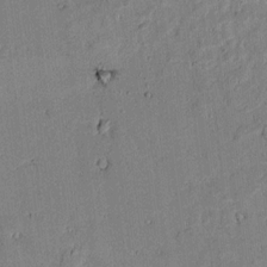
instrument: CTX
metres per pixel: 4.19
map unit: lAvf
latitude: 5.9339
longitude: 168.7085
